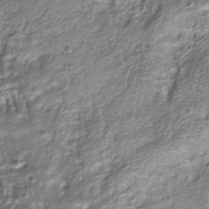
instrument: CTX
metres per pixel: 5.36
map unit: Nhu
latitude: -40.3306
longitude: -85.7450
